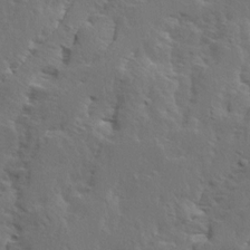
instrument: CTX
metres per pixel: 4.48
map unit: Ave
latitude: 14.1767
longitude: -135.4804
